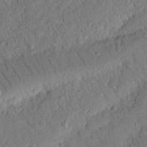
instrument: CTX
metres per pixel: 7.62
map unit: Nhu
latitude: 20.8758
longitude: -77.8394
